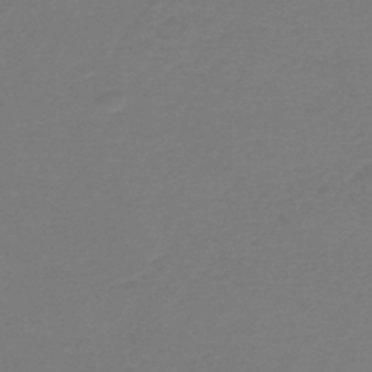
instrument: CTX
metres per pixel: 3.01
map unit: HNb
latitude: -46.6518
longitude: 53.6344
